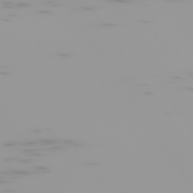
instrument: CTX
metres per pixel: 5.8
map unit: Hpe
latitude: -74.8975
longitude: 6.8219
